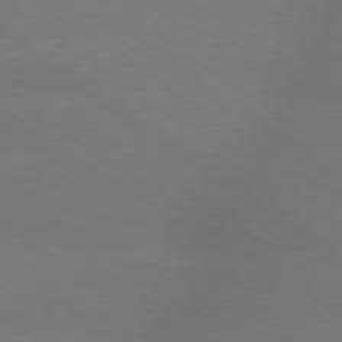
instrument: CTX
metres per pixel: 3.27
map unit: lApd
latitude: 79.4994
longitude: -151.6882
